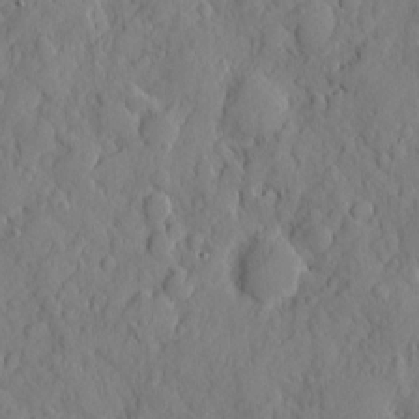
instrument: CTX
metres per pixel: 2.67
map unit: eHh
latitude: 6.7624
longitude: -75.4426
